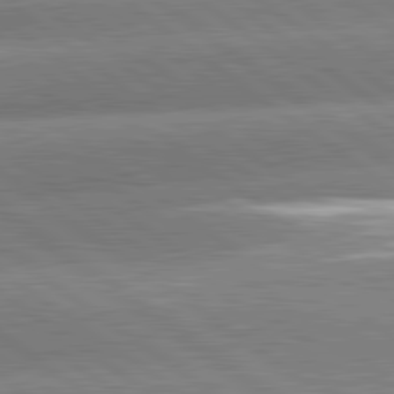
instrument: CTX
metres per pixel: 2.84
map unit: lApd
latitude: 81.2348
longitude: -156.8757
